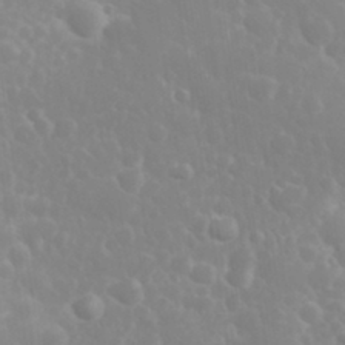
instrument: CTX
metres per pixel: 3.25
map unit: eHh
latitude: 32.5735
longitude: -60.6490
